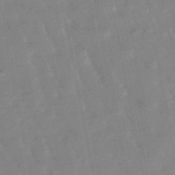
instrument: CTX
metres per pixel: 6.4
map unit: lHb
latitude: -48.6708
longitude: 79.4454
